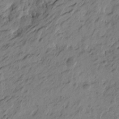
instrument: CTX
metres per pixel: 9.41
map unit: Htu
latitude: -5.3698
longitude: 179.9745
